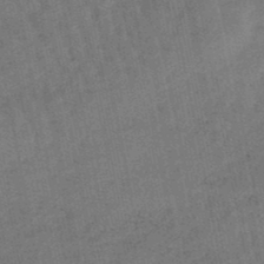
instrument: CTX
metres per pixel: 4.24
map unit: lHb
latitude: -47.9556
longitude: 77.3321
